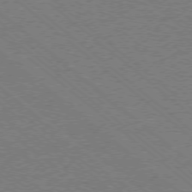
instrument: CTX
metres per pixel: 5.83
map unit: Ap
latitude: -77.9367
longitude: -83.7449
